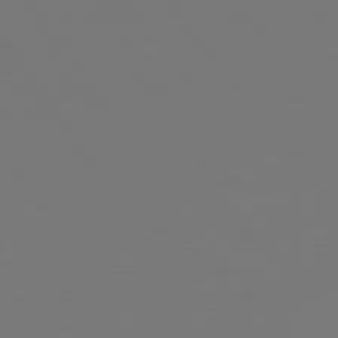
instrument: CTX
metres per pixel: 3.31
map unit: Hpe
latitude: 74.7246
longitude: -123.9150
